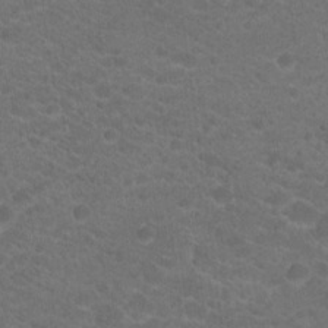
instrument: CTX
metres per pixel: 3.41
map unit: Hto
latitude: 19.7827
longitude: -38.9703
